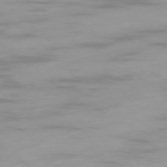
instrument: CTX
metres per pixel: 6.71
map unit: Ap
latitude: -78.5951
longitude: -96.1956
